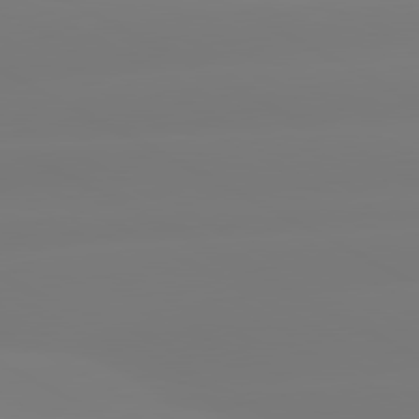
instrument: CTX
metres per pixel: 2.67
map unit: lApd
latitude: 80.5735
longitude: -156.3089
